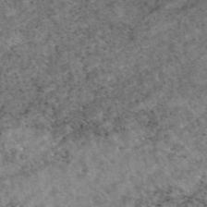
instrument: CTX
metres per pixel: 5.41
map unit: eAb
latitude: 48.9136
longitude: 121.6344
